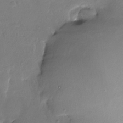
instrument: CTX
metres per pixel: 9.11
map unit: Nhe
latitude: -27.1809
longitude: -110.3656
